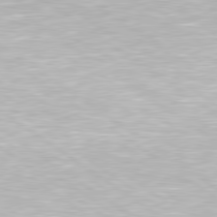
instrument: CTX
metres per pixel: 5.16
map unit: Hpe
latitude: 79.4616
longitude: -153.8206
